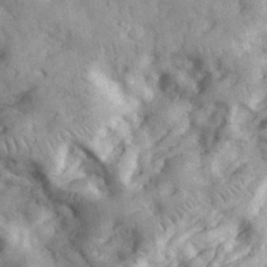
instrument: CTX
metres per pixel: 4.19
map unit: eHh
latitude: 35.0458
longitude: -68.3090
